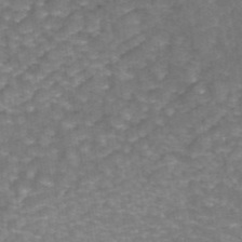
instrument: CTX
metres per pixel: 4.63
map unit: ANa
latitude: 44.3845
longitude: 25.8611
